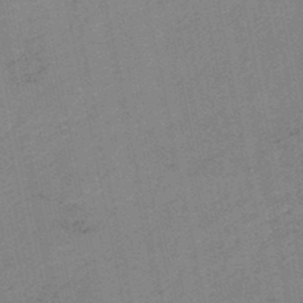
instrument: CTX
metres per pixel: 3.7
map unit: HNb
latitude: -48.5196
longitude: 59.2942
